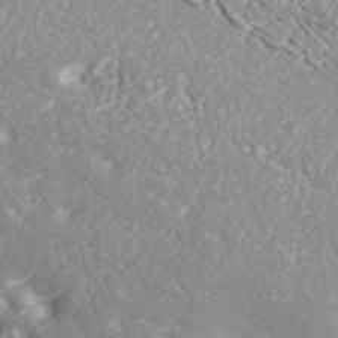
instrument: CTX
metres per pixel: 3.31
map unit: ANa
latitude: 40.8191
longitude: 54.3873
